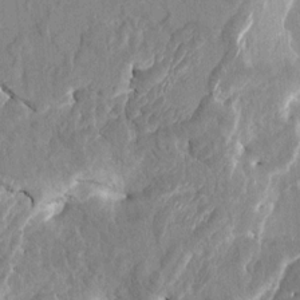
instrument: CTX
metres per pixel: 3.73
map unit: HNhu
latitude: 8.1011
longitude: -5.3104
